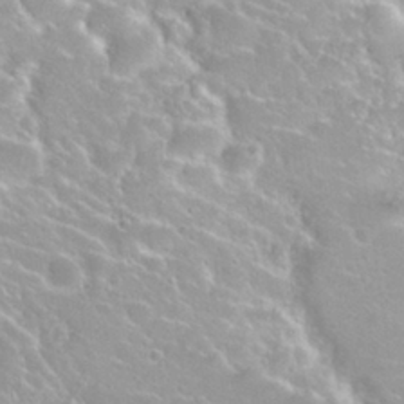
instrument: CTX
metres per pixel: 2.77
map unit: Nhu
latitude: 27.8772
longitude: -51.1592
